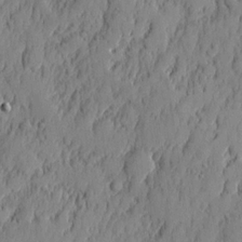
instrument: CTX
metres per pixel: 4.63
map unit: eHh
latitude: 5.2159
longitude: -76.5734
